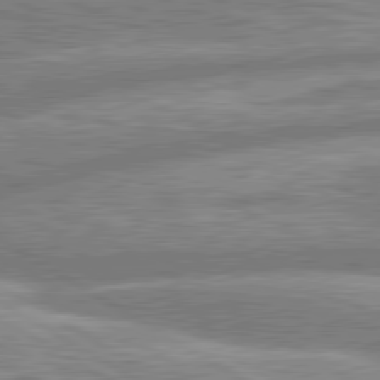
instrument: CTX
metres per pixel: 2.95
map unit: lApd
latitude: 80.4979
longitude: -165.1025
